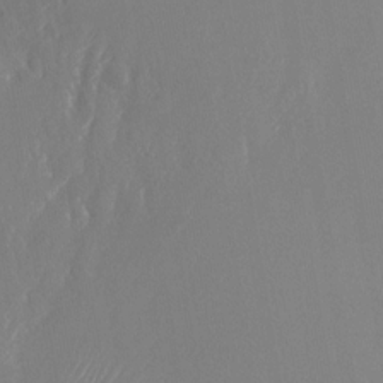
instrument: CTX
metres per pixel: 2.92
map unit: Nhu
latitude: -24.0850
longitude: -72.9136
